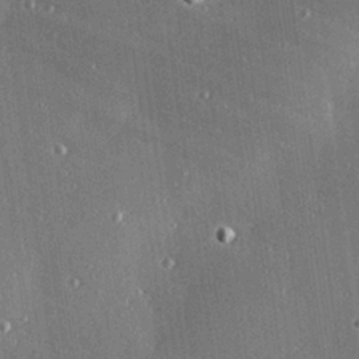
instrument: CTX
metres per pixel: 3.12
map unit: Hve
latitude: 27.1025
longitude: -90.3845
